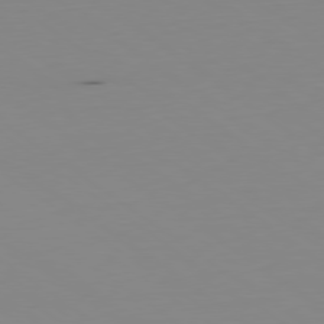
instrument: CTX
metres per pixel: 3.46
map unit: Hpe
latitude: -79.4454
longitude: 13.8045
